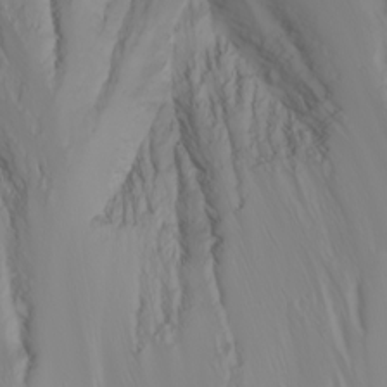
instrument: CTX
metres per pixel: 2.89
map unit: Nhu
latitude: -6.8597
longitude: -90.1956
